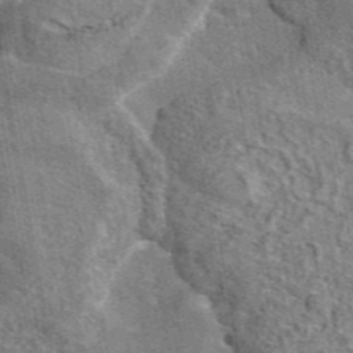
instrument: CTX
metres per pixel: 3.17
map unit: eAb
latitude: 45.2348
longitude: 110.8408
